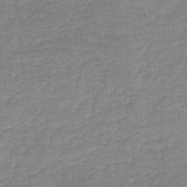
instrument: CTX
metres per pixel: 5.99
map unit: lHb
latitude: -41.3321
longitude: 66.9542
